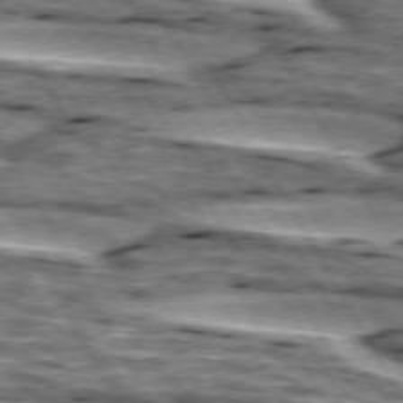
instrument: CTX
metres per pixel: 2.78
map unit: lApd
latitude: 74.4601
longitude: -55.9717
